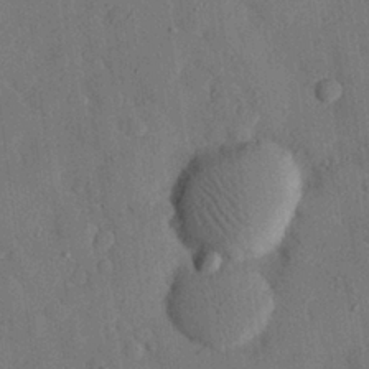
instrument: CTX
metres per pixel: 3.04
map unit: eHh
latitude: 26.5924
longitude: -76.5168
